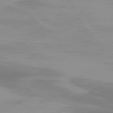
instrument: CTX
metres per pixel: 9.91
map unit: Ap
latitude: -77.1809
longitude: -73.6505
